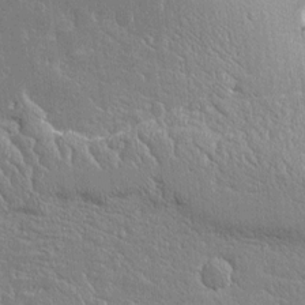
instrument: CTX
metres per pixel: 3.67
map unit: Aa
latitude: 12.1011
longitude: -127.5560
